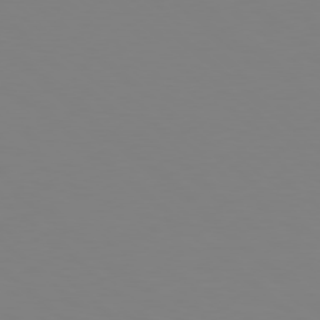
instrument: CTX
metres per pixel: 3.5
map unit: Hpe
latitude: 77.8205
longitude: -174.6302
